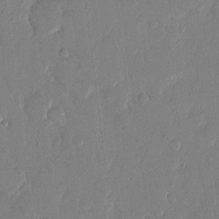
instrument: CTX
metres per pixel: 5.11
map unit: eHh
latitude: 13.4804
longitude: -68.9892
